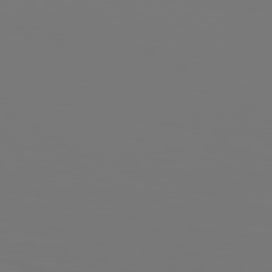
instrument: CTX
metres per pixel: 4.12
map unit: Hpe
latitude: 77.0269
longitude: -136.1200
